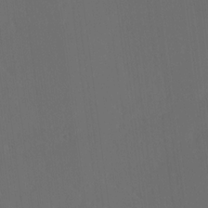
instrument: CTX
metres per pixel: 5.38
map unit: Ave
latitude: 13.6694
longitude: -106.7624
